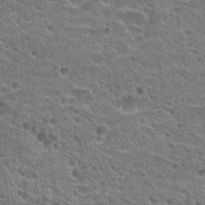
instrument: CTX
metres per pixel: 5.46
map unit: Hto
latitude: 23.3293
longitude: -43.1403
